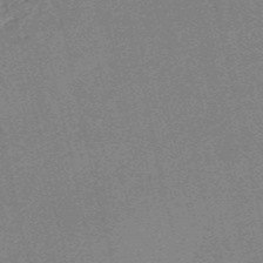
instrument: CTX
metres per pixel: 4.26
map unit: HNb
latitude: -53.7855
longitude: -40.3845
